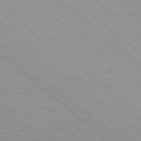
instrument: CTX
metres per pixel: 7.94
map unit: Hpe
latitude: 78.4979
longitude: -140.2900
